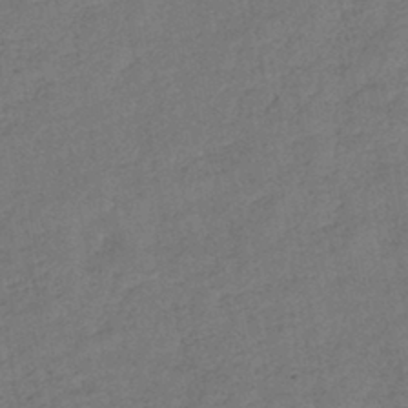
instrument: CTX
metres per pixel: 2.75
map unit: eHb
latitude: -41.3698
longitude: 79.7477
